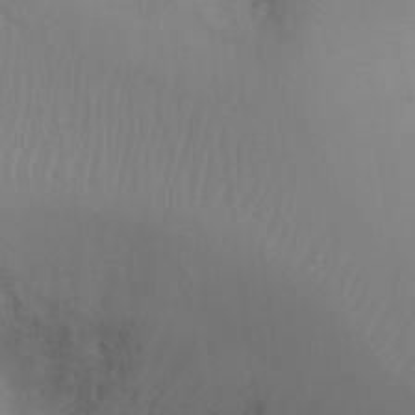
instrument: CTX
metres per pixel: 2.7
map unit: Ht
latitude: -9.3887
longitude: -34.1200
